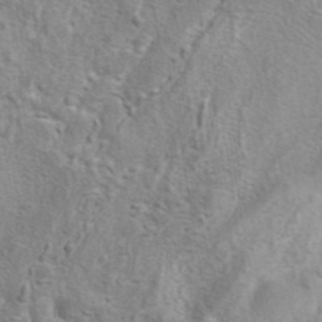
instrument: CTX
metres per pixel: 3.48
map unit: eAb
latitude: 41.2536
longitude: 105.1431
